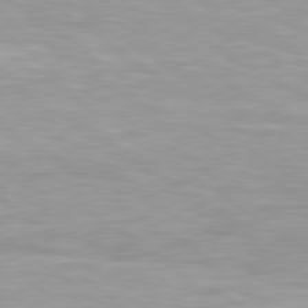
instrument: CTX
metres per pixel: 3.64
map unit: Hpe
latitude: 79.3104
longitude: -129.9150
